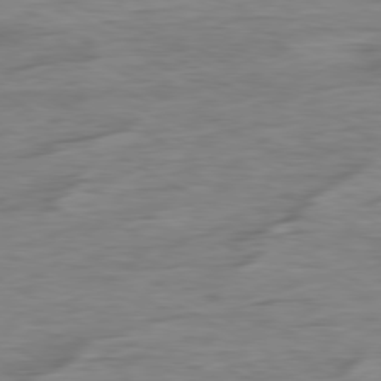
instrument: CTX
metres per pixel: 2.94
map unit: Ap
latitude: -79.9367
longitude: -83.7449
